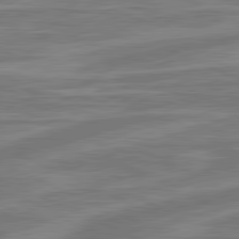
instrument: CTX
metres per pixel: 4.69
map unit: lApd
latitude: 81.2726
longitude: -175.8017
